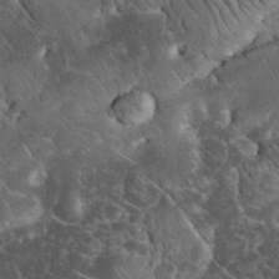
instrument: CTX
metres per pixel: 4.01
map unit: eHh
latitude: 33.5182
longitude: -65.7261
